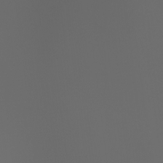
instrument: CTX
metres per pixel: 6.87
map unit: Aa
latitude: -6.8786
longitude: -72.2901
